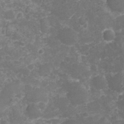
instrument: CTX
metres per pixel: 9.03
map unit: Nhu
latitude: 2.1955
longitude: -15.7639
